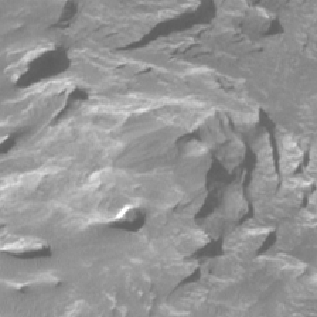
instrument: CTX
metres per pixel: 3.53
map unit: Htu
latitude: -13.4077
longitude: -45.1025
